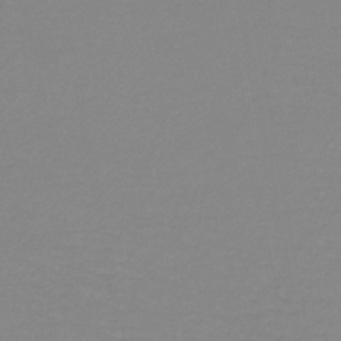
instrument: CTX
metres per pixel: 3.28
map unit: lHb
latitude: -40.2361
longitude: 65.2376
